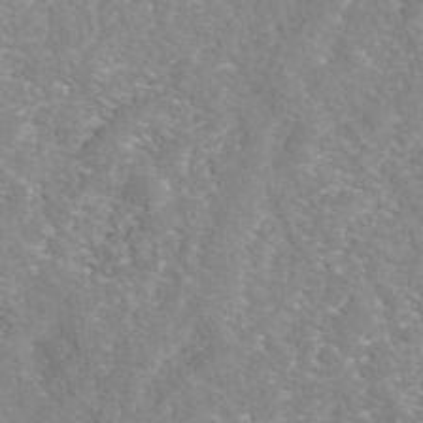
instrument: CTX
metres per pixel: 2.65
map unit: Nhe
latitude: -42.1227
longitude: -110.7624
